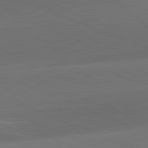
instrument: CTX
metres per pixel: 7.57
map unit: lApd
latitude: 81.9717
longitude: 132.5385
